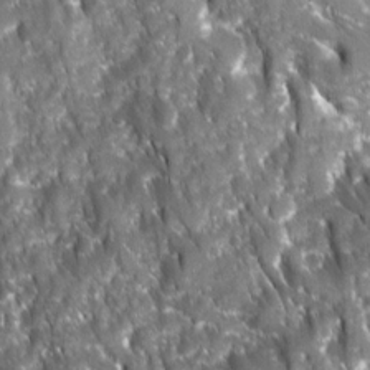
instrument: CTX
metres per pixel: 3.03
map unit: Ave
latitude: 16.3089
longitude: -131.3671
